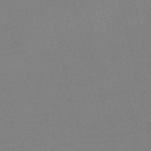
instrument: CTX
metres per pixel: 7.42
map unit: Nve
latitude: -57.0486
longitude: 62.0661
